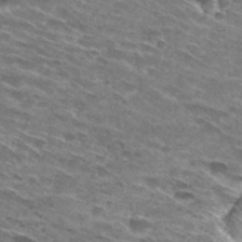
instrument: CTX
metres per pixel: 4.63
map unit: Hto
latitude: 29.5560
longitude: -46.1578
